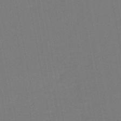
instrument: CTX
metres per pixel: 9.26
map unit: eHb
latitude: -47.9745
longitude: 88.8786
